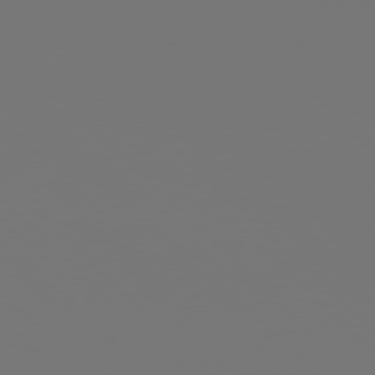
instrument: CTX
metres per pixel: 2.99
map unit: Hpe
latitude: 77.7449
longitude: -176.3089
